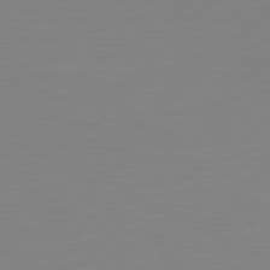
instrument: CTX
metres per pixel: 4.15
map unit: Hpe
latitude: 78.8191
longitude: -141.2348
